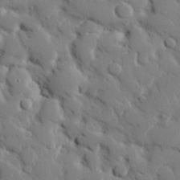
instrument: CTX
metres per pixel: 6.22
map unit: eHh
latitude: 27.7261
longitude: -81.5371
